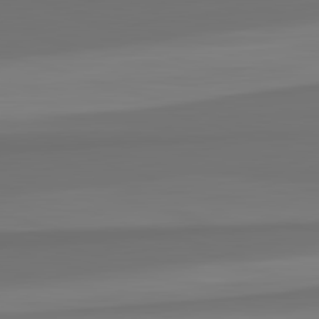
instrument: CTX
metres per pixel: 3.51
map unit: lApd
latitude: 82.8002
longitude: 164.9542
